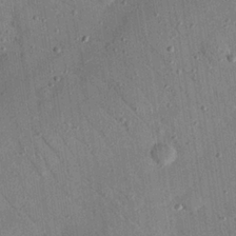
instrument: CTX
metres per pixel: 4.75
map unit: Nhu
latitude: 24.6112
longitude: -73.3860
